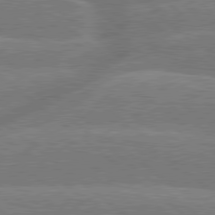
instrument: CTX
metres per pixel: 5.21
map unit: Hpe
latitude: 79.0648
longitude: -152.8191
